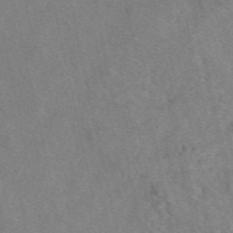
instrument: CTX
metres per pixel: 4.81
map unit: eAb
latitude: 48.4601
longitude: 112.4251
